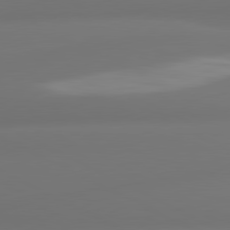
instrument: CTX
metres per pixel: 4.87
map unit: lApd
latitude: 80.9325
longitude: -164.5168
